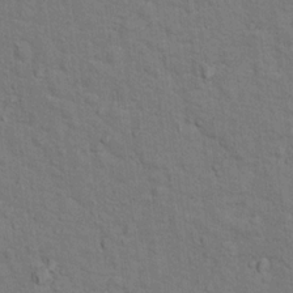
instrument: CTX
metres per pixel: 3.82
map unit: Hto
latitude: 15.4238
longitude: -38.1767
